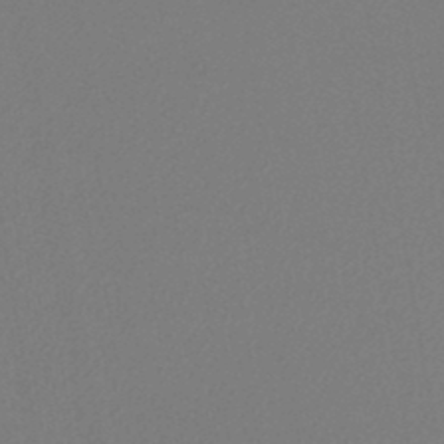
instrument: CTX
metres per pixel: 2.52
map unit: lHb
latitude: -45.4454
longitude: 74.2929
